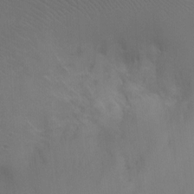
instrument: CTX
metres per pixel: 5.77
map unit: Ht
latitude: -7.1998
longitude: -28.4034
